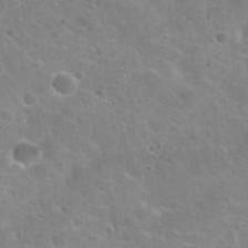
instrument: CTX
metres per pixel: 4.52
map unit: Nhu
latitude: 32.0255
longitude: -50.8002
